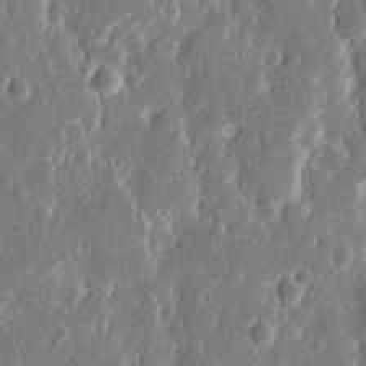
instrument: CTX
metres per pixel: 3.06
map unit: eHh
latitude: 12.5735
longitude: -72.3090
